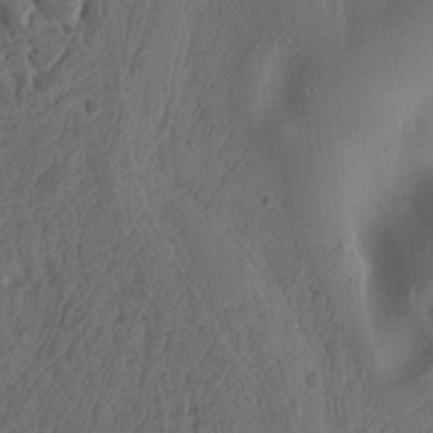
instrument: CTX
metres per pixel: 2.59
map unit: Ht
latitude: 10.8002
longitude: -74.4979
